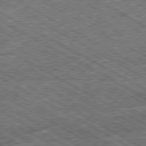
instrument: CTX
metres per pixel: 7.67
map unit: Ap
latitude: -80.1606
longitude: -78.8380
